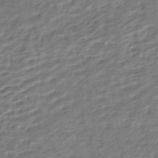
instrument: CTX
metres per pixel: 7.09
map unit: HNhu
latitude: -44.1039
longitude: 102.8408
